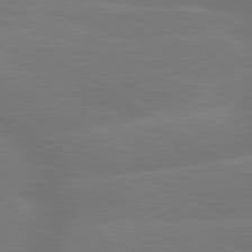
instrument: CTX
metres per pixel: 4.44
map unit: lApd
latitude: 79.7639
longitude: -149.6694
